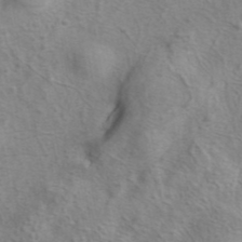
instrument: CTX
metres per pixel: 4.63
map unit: eAb
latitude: 41.4804
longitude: 104.8030
